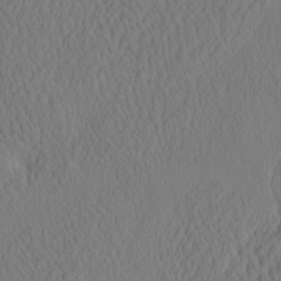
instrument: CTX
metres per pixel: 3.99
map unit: eHh
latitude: -2.9919
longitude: 16.0094
